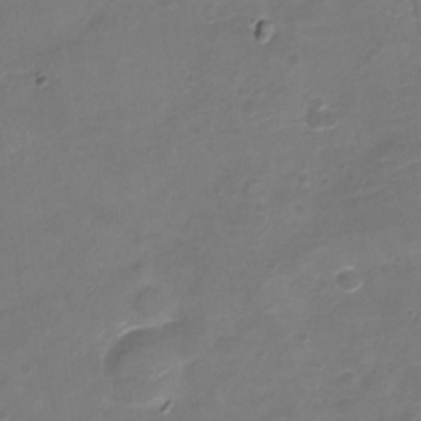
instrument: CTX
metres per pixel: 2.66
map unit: Nhu
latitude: -17.4644
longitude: -56.6679
